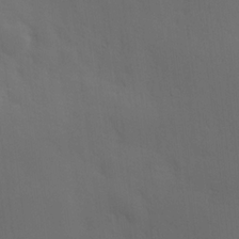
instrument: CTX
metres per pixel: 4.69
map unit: Hve
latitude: 19.6127
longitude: 150.7274
